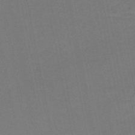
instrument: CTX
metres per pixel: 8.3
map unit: HNb
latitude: -50.7463
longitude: -49.1592
